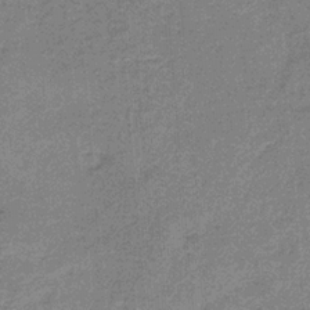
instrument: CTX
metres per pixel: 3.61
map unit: HNb
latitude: -31.4265
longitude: 60.9542
